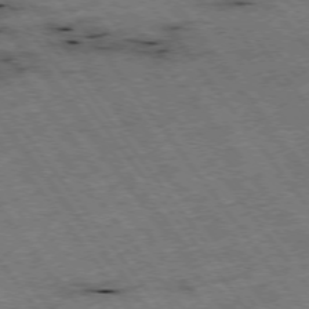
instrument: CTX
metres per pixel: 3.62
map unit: Hpe
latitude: -75.5211
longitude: -22.5168
